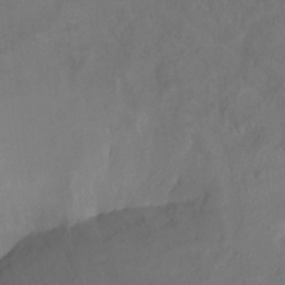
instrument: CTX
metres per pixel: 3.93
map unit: Ht
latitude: -8.2172
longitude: -39.0836
